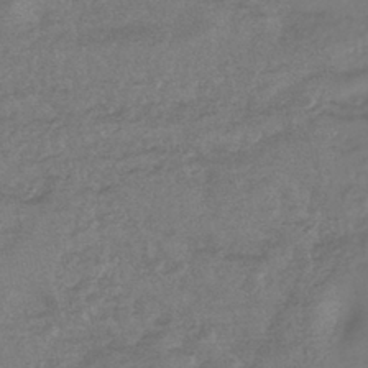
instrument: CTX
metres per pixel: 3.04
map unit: lHb
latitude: -43.4076
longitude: 81.1620
